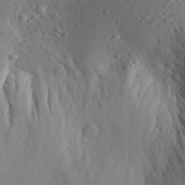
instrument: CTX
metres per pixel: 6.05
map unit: Aa
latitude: 30.9136
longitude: -144.0255
